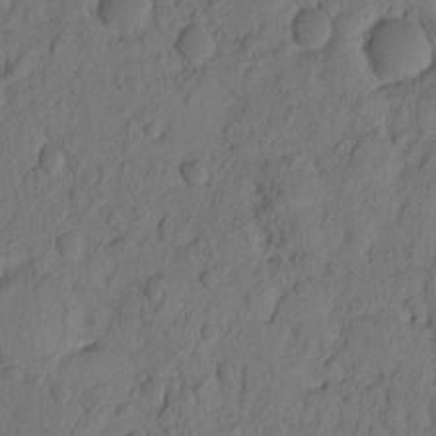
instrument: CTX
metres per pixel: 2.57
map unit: eHh
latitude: -1.7478
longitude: 16.7275
